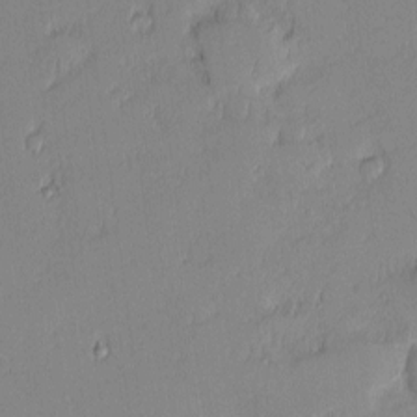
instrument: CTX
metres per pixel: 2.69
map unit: eHh
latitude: -1.3888
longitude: -83.8205
